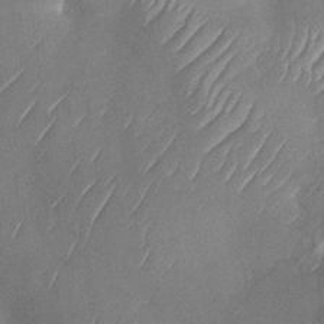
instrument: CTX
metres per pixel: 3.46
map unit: Nhu
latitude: -29.4266
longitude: -60.5734
